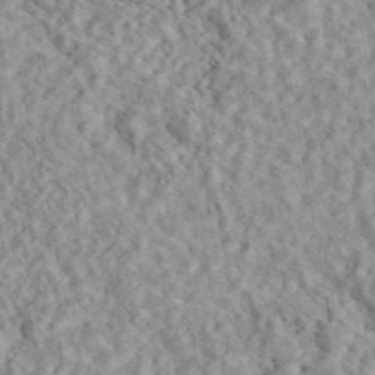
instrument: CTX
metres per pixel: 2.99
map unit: eAb
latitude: 44.1955
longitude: 116.8030
